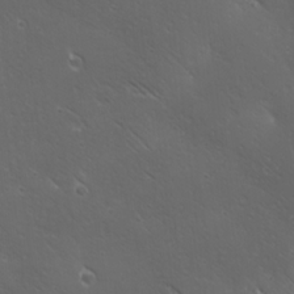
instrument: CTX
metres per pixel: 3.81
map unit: Ave
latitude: 19.3859
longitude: -138.0822
